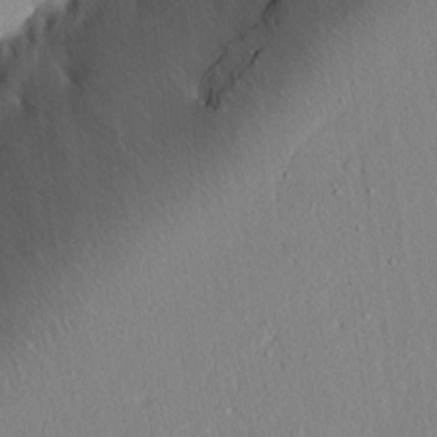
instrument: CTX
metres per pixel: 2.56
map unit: lAvf
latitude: 8.1578
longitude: 167.8044
